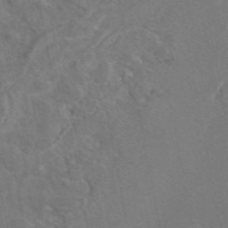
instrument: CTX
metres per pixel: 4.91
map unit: eAb
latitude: 46.5168
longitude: 107.7667
